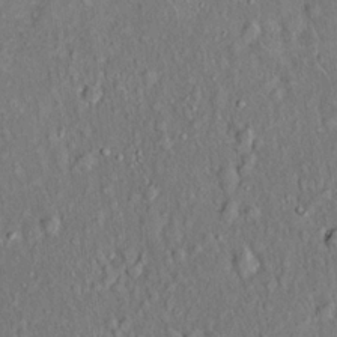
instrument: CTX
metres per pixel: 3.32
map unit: Hto
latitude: 18.6490
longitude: -60.8758
